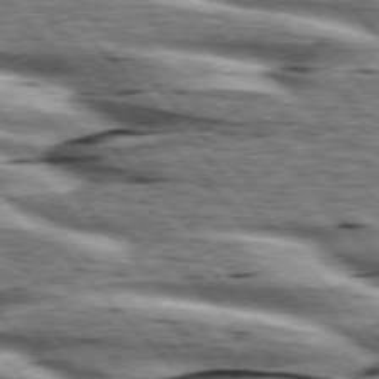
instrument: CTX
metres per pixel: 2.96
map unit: lApd
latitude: 76.2522
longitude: -83.1025
